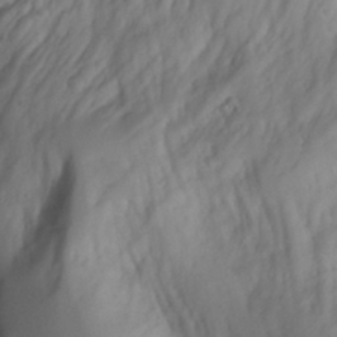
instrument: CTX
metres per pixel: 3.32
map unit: Aa
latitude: -3.2753
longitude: -71.4615
